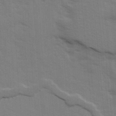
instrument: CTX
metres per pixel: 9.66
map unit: Ave
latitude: 13.3293
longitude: -102.5357
